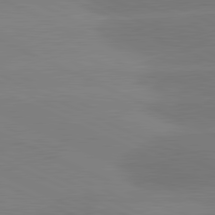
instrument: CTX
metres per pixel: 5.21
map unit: lApd
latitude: 81.4615
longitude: -154.9325
